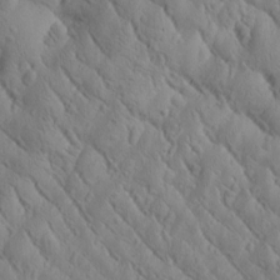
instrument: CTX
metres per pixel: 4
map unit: Htu
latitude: 0.2711
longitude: 175.1431
